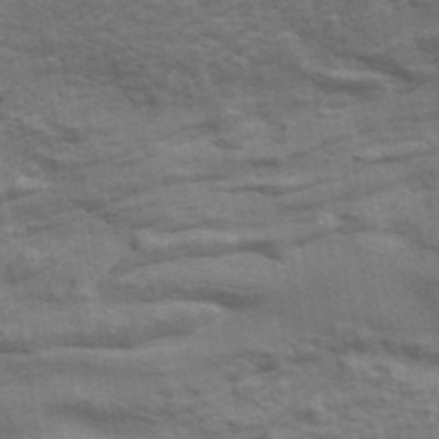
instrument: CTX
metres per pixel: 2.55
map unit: ANa
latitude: 42.8191
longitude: 17.2376
